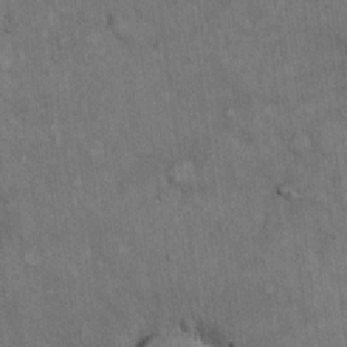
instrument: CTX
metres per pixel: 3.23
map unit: eHh
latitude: 17.5749
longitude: -63.4994
